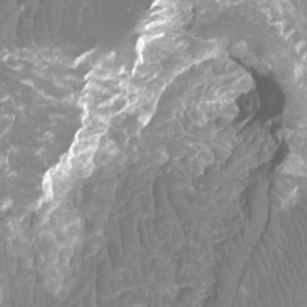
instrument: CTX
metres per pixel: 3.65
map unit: Ht
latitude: -4.2739
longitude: -26.6113
